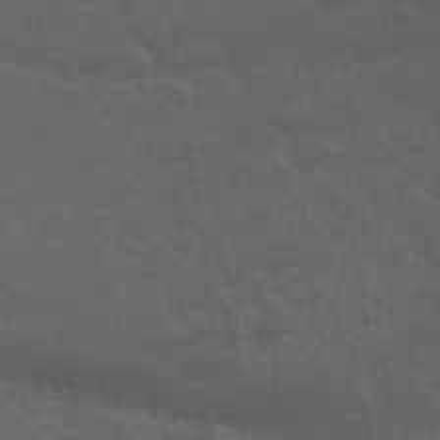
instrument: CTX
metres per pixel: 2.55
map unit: Nhu
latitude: 29.7638
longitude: -51.6693
